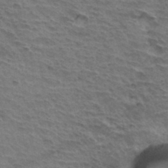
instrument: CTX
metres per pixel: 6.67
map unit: Hto
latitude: 34.8191
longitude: -43.8961
